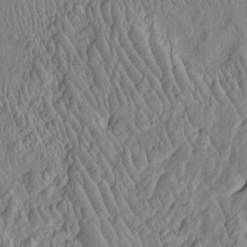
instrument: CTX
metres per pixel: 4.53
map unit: Htu
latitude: -6.4062
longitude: 153.2565
